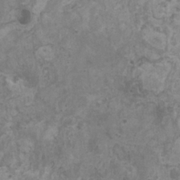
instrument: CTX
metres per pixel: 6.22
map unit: HNhu
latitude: -0.7653
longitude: 2.3684
